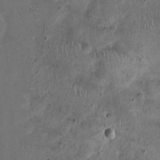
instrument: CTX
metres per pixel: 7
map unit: Nhu
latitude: 0.4790
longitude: -15.6316
